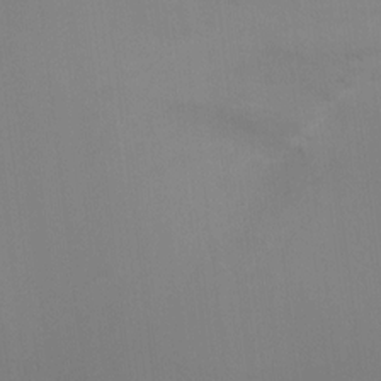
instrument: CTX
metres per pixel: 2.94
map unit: Ht
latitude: 2.6490
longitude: -28.1011
